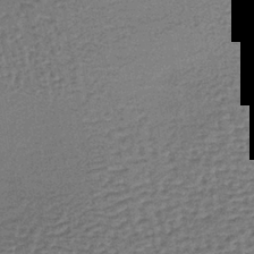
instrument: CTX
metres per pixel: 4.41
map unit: lHb
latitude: -37.9745
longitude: 60.1984
